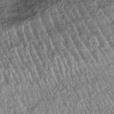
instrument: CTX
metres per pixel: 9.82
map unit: lHb
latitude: -39.7666
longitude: 66.4251
